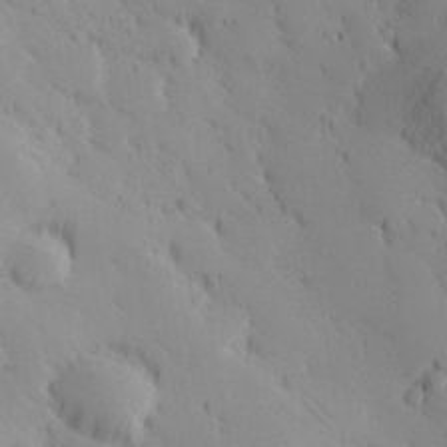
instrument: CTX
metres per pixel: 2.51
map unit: Hve
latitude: 32.7813
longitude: 149.4833
